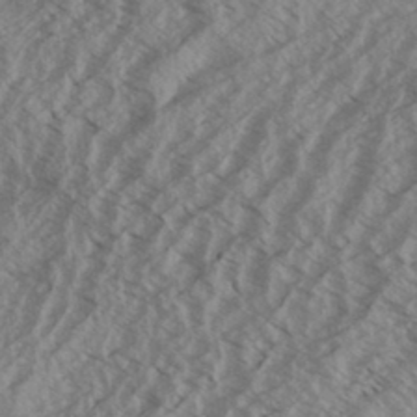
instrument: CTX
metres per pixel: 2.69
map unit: Aa
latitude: 33.4615
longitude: -139.6694
